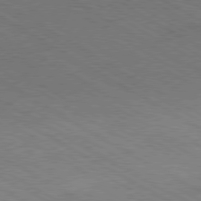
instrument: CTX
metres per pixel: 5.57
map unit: Hpe
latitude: -81.1620
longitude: 16.8030
